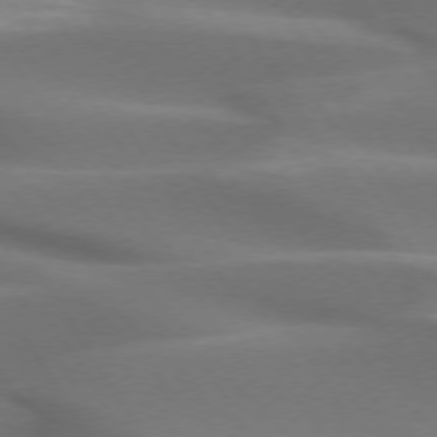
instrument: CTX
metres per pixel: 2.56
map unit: lApd
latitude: 73.8017
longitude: -51.7827
